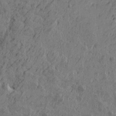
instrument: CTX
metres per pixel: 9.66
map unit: Htu
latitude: -5.3887
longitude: 179.8989
